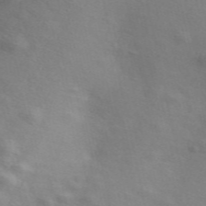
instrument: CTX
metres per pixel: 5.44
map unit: ANa
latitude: 51.6505
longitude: -71.1592
